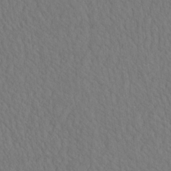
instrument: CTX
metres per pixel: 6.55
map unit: eHh
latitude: -3.1431
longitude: 15.6722
